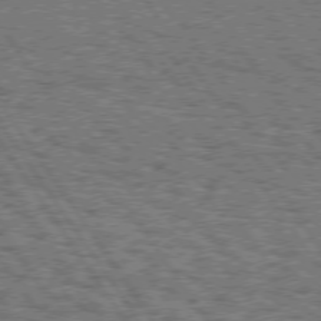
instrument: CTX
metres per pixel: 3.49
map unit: Hpe
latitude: 74.6679
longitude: -133.8583
